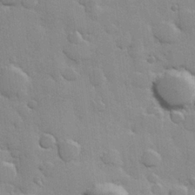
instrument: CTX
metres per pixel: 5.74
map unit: Hve
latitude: 23.6316
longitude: 148.3685
